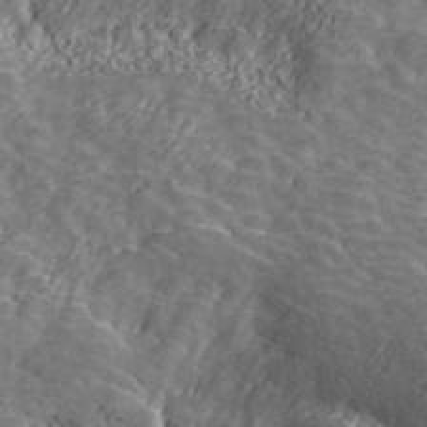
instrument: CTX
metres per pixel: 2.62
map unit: ANa
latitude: 40.5167
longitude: 20.8974
